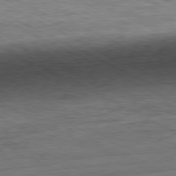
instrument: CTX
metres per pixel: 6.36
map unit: Ap
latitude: -81.1998
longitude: -76.3656
